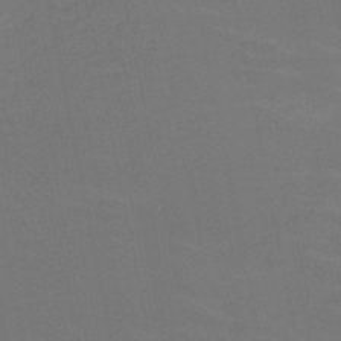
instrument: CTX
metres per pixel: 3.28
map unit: HNb
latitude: -50.2361
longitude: -52.6113
